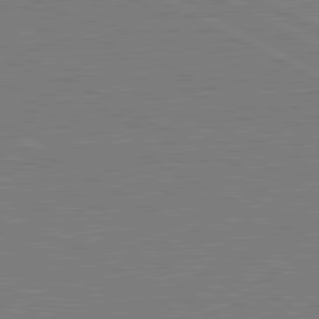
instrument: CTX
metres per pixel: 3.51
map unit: lApd
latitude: 81.2726
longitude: 151.6911
